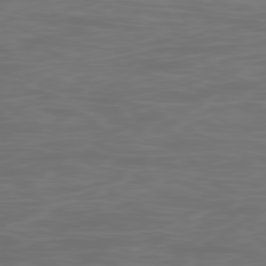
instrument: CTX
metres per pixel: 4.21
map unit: Ap
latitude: -78.7463
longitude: -69.7639
